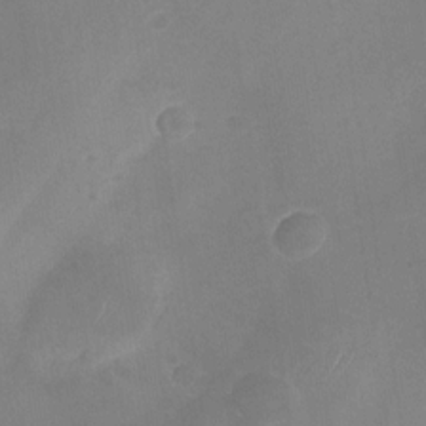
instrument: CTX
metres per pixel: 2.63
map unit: Nhu
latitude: -28.4251
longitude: -63.2159
